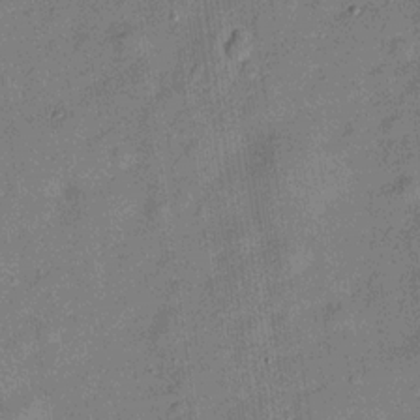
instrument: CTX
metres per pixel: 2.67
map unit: Hve
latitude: -28.5196
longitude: 93.9556
